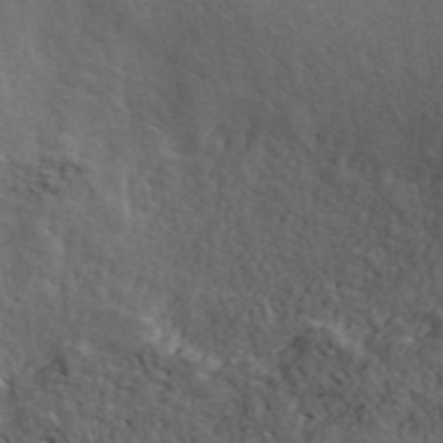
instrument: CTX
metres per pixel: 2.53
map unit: ANa
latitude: 42.3467
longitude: 30.7274
